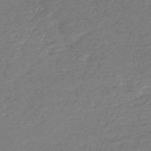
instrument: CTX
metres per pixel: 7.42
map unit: HNb
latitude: -48.5574
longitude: 57.6533
